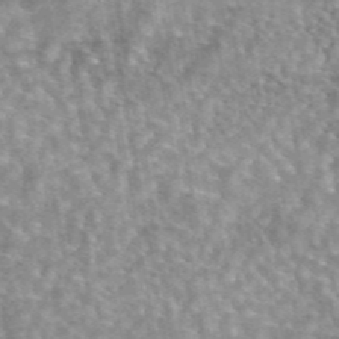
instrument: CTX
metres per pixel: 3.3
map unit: eAb
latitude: 44.6679
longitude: 109.0864
